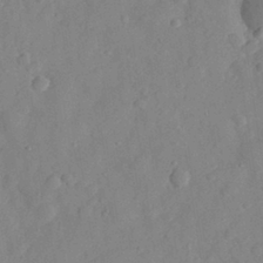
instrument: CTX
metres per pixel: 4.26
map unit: eHh
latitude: 30.1956
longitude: -73.3860
